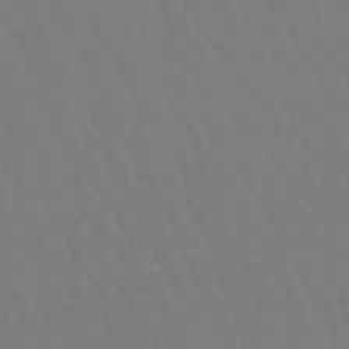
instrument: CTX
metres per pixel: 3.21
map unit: lHb
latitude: -46.9164
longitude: 76.0850
